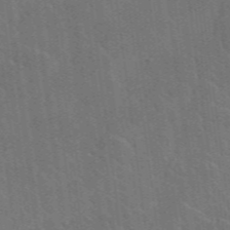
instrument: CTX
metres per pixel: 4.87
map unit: lHvf
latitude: 36.7435
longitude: -90.8002
